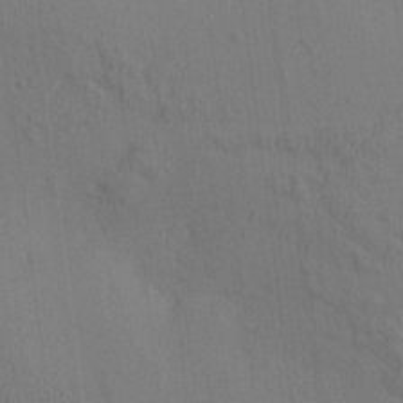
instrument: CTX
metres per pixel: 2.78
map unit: eHh
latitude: -0.7653
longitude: 17.5211
